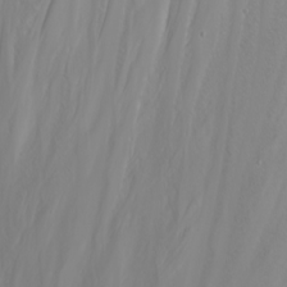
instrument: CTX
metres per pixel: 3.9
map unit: Nhu
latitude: -6.5196
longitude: -89.0648
